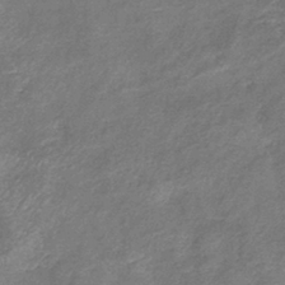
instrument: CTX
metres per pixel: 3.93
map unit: eHb
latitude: -38.9353
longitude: 75.6533
